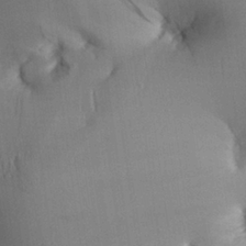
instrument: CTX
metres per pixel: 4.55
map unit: Aa
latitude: 26.3278
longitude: -133.2348
